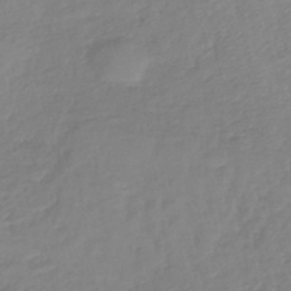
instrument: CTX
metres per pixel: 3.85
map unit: lHb
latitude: -41.9745
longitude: 74.4629
